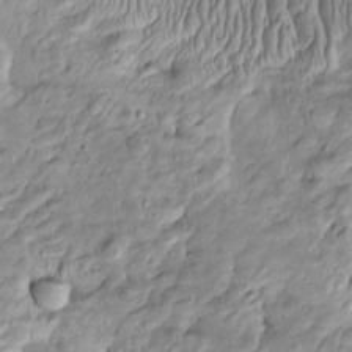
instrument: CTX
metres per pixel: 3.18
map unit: Htu
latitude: -5.1242
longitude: 157.3132
